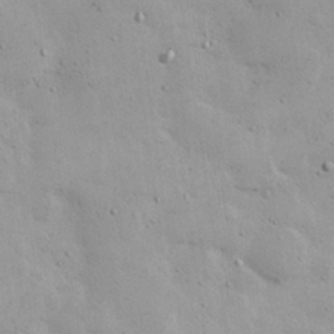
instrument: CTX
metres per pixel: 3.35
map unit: eHh
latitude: 24.4034
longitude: -72.6680
